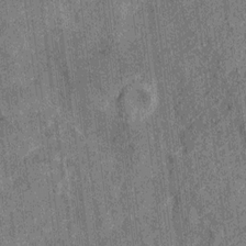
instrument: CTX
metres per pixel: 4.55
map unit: Ht
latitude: 8.6679
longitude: -37.8016
